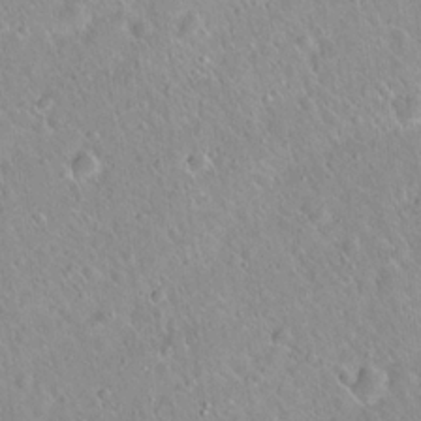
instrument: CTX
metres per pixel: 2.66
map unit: Hto
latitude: 20.3468
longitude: -53.1403
